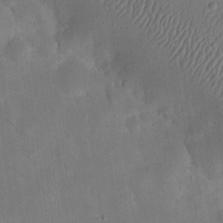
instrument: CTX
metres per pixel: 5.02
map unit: eHh
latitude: 24.6112
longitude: -67.8394
